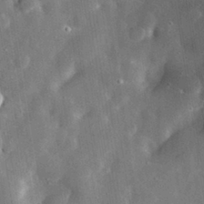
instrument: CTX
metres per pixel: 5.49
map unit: lHvf
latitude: 31.8206
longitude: -88.0444
